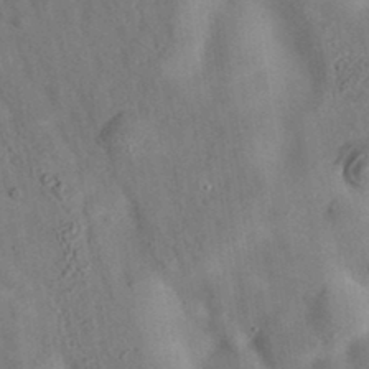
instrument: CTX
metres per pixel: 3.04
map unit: eAb
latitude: 34.6868
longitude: 109.0297
